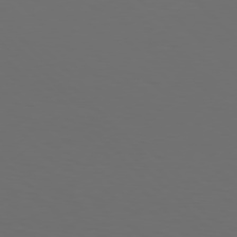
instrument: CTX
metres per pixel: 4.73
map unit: Hpe
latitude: 76.9513
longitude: -168.0444
